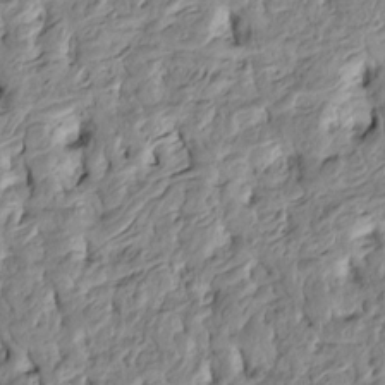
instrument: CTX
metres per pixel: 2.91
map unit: Htu
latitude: -4.3117
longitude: 156.5196
